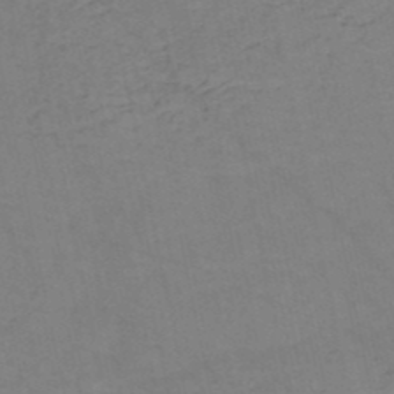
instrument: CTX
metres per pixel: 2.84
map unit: HNb
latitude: -50.2361
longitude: -51.7071
